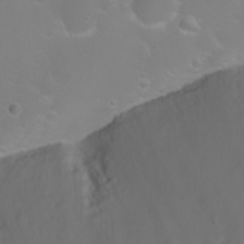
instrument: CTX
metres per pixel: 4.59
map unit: eHh
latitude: 24.7624
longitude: -63.0648
